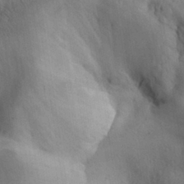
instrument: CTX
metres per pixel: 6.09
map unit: Aa
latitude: 29.5749
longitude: -145.0836
